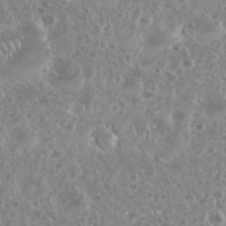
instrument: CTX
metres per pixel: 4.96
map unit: eHh
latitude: 34.4979
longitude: -61.8583
